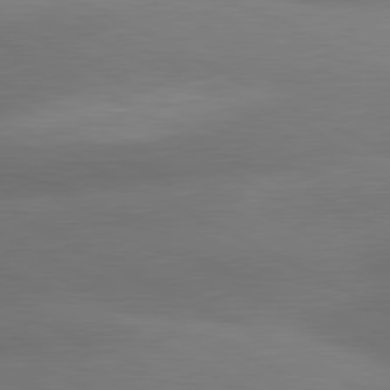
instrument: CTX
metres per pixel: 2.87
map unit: lApd
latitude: 81.1781
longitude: 129.6911
